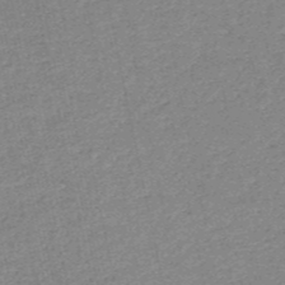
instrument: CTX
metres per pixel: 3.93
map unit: HNb
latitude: -53.2565
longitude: -39.9150
